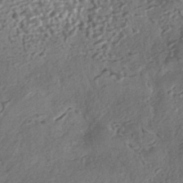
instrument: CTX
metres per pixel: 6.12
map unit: eHh
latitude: -42.5951
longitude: 120.7652
